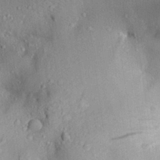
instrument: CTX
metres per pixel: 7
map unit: Aa
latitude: 29.1970
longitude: -131.5372
